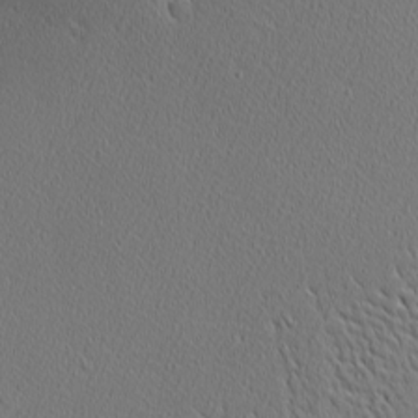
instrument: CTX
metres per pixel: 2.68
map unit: Nhu
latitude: 1.1025
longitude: -78.2712
